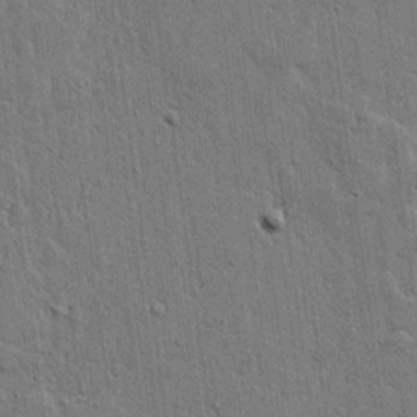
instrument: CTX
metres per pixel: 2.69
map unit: lHvf
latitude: 17.4993
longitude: -116.5168
